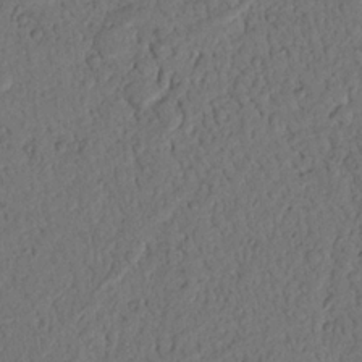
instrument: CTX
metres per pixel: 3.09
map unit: Nhu
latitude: 20.9892
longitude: -75.4804
